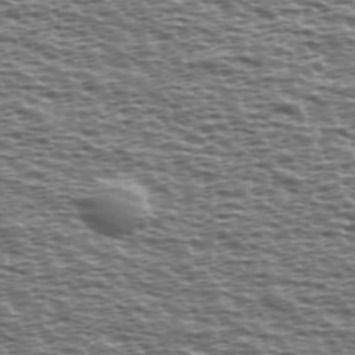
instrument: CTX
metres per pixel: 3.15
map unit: Ave
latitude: 38.5546
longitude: -112.5735
